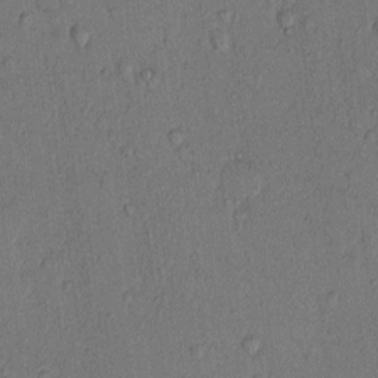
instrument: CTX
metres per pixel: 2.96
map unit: Hto
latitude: 10.2523
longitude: -58.4034
